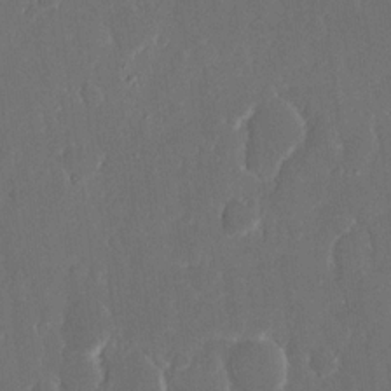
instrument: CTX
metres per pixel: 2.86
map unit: eHh
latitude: 15.6316
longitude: -72.6869
